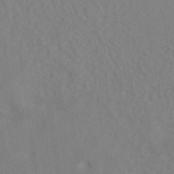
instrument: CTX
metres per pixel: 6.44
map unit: ANa
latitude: -39.2943
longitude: 95.5777
